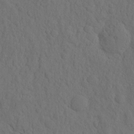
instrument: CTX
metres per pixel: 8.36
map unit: eHh
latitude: -1.9556
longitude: 18.0472
